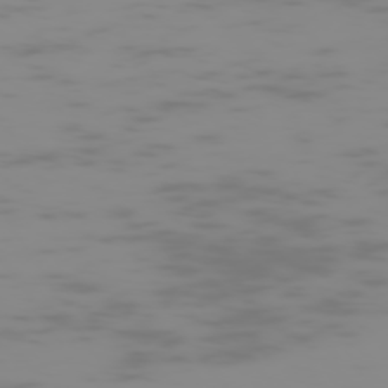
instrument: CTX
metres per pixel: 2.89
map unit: Hpe
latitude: -74.3873
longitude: 5.8989
